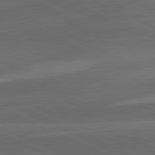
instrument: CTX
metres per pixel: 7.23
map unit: lApd
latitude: 81.5938
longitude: 126.2361
